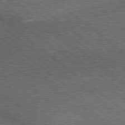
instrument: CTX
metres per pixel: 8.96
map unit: lApd
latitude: 79.3671
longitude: -176.1578
